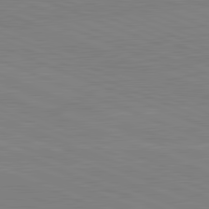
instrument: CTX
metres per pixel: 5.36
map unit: lApd
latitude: 82.0444
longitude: -156.8757
